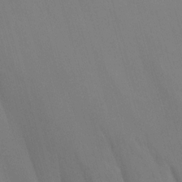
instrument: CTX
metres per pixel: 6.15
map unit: Ave
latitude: 0.2144
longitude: -112.6679
